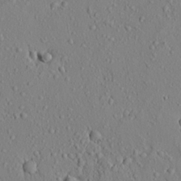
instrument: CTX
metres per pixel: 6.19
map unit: Aa
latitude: 18.6868
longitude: -148.1578
